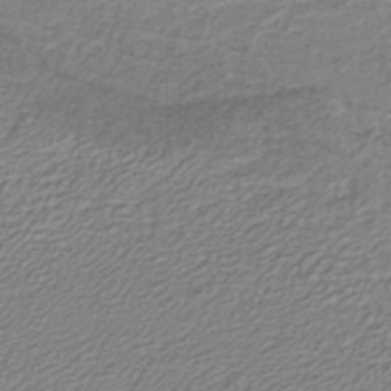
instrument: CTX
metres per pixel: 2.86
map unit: lHb
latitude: -40.6896
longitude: 51.9556
